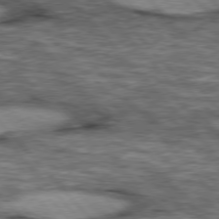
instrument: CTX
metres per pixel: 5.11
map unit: lApd
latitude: 76.9513
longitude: -49.3860
